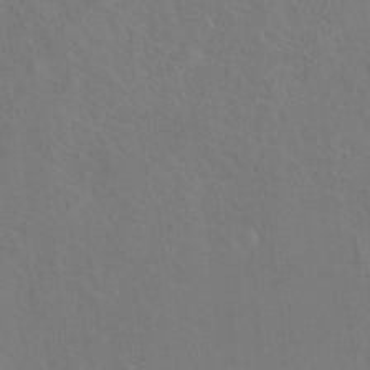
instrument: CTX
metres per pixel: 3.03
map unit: Ht
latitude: 13.1214
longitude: -40.7435
